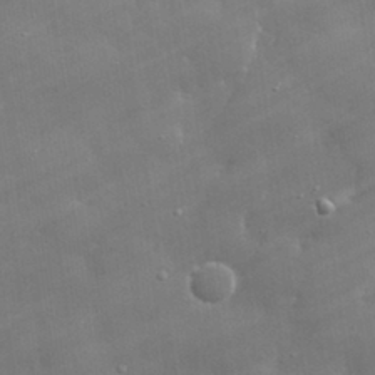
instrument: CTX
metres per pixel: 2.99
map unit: lHvf
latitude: 31.5371
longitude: -93.3292
